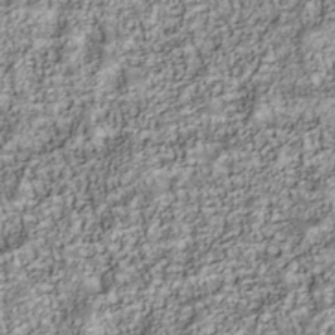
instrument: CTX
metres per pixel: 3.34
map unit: Nhu
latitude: -40.6329
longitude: -83.8583
